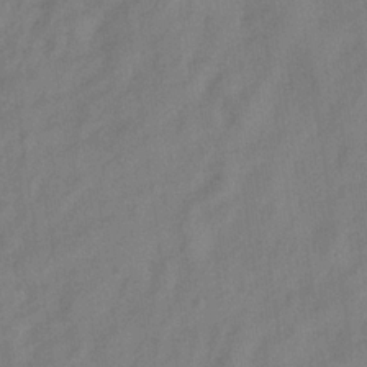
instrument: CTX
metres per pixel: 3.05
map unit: Hve
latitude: -33.3132
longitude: 92.1606
